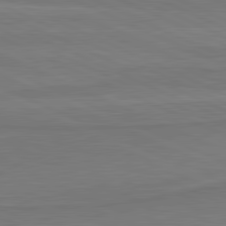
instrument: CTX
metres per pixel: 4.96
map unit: lApd
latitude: 81.6883
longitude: 169.9556
